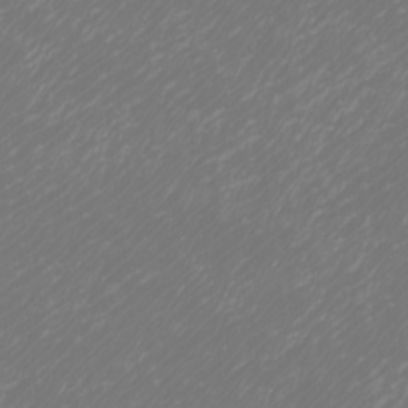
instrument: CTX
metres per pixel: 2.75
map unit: Htu
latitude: -6.2739
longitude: -74.3467
